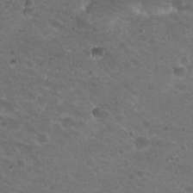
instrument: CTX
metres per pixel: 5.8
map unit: Hto
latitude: 19.7827
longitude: -32.9325
